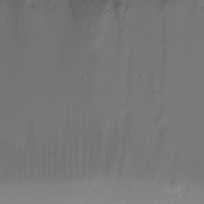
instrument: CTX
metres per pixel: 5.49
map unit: Ht
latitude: -6.8408
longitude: -20.4979
